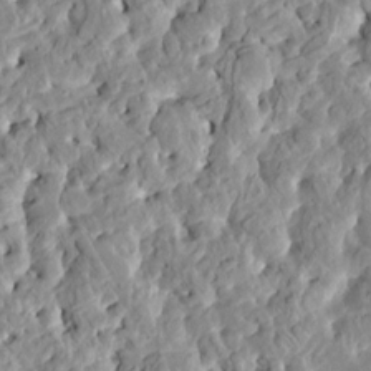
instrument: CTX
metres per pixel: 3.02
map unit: HNhu
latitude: 7.0647
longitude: -2.5357
